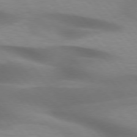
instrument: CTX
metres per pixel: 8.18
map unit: lApd
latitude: 75.8772
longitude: -60.8947
